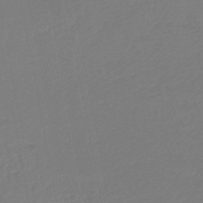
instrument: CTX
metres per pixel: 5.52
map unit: lHb
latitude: -47.2187
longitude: 69.2187
